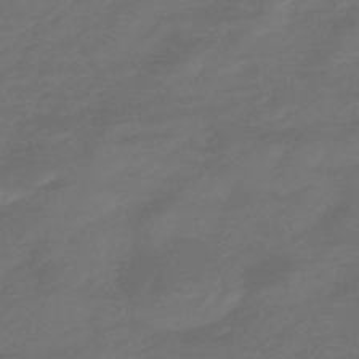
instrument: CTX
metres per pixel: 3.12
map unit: HNhu
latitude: -46.8030
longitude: 90.3684
